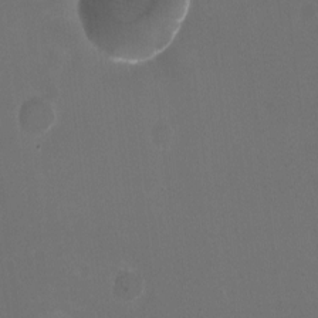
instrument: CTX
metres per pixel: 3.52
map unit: HNhu
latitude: -2.5006
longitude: -3.0269
